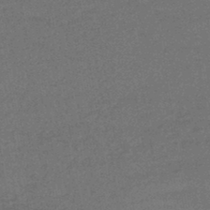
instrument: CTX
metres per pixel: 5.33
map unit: HNhu
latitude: -44.7274
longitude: 91.0487
